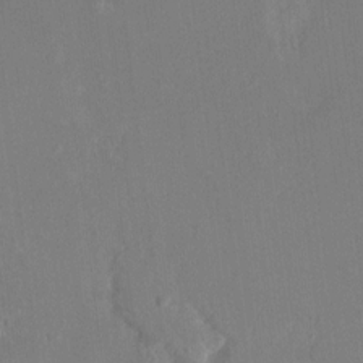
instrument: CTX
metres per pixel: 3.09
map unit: HNhu
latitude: 7.8394
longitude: -5.1592
